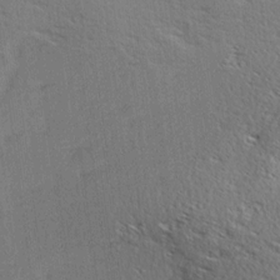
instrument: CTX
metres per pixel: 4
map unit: Ave
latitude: 17.4804
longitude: -138.2333
